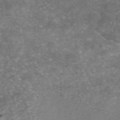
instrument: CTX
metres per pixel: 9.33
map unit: eAb
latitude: 46.3468
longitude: 104.5762
